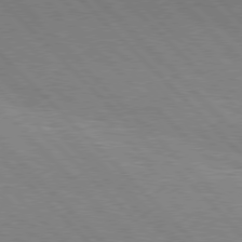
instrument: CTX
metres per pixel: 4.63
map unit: Hpe
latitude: 76.8569
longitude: -127.1403
